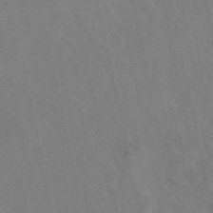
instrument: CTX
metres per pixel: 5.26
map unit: eAb
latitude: 48.7624
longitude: 112.5196
